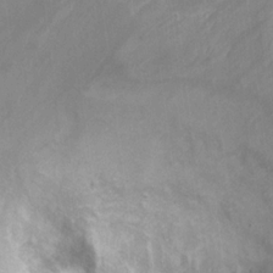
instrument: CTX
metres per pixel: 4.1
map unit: Ht
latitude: 6.3467
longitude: -36.2523
